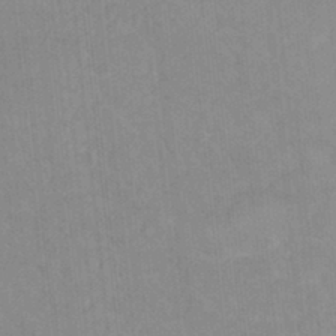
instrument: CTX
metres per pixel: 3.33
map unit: Hto
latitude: 16.3845
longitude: -34.8758
